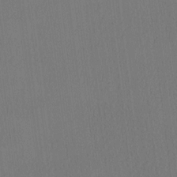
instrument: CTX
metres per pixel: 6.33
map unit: HNhu
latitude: -3.1431
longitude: 13.1242
